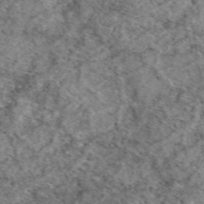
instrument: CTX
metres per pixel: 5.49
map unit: eAb
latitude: 49.4615
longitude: 110.0472
